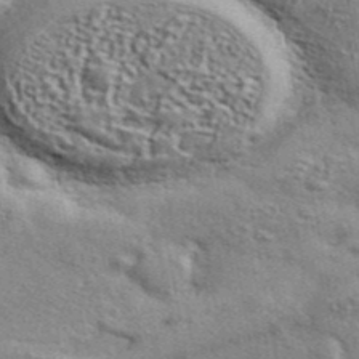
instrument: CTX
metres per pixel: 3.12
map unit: ANa
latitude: 44.0633
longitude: 47.8989
